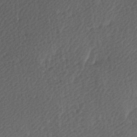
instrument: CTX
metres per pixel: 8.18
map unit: Ave
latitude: 9.2159
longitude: -106.7057
